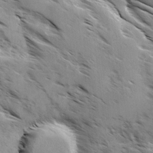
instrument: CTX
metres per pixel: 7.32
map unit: Ave
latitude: 0.2900
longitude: -110.9703
